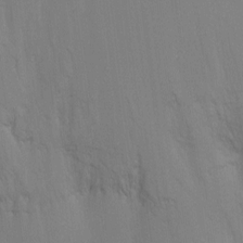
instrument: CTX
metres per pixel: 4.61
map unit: Ht
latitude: -8.4629
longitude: -30.6491
